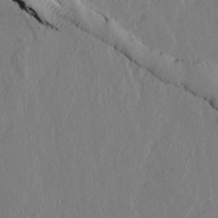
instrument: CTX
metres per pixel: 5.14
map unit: lAvf
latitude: 17.2726
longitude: -126.4979
